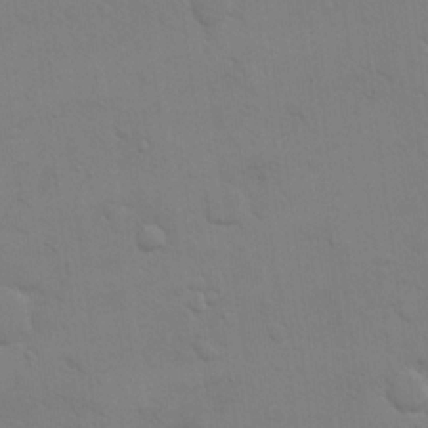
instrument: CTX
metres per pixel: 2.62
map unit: eHh
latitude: 17.0836
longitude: -66.5356
